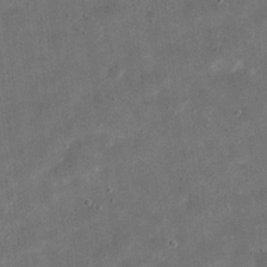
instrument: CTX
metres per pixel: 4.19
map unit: eHh
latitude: 20.0255
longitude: -65.2348
